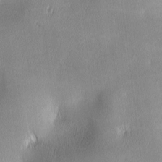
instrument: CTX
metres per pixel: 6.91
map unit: lAa
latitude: 1.9339
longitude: -117.2915
